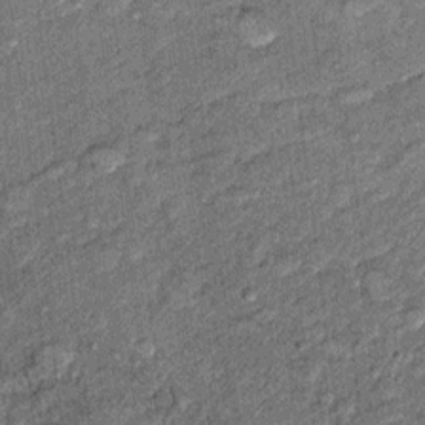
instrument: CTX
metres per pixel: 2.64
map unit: Ht
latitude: 8.8758
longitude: -37.4804
